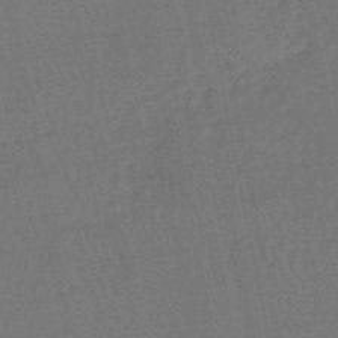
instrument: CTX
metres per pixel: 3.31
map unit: HNhu
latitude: -47.8233
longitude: 99.3321
